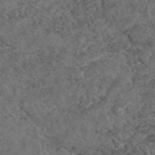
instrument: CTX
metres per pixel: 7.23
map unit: eAb
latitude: 45.5938
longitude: 114.8408
